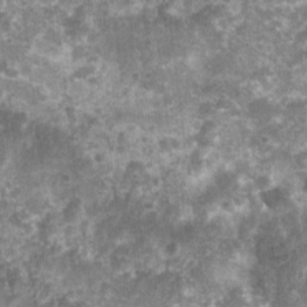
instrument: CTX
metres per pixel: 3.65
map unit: Nhu
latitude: 7.2348
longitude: -20.1578
